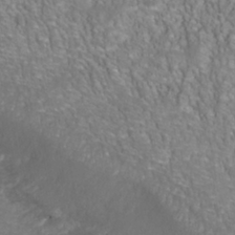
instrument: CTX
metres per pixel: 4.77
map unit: Nhu
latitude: -41.0297
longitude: -85.1025
